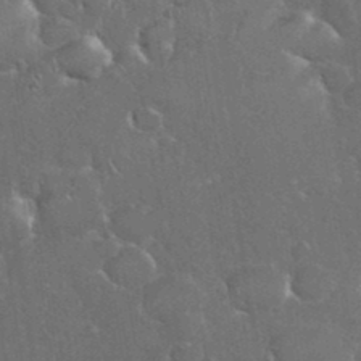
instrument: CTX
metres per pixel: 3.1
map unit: eHh
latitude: 36.8002
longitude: -61.7827
